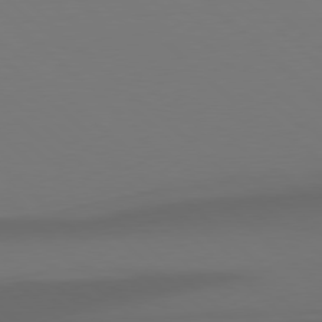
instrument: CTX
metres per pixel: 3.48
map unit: Hpe
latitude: 78.0444
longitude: -164.9892
